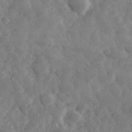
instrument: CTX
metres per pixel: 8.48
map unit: eHh
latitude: 34.6490
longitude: -69.0648
